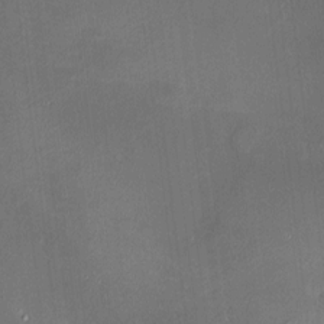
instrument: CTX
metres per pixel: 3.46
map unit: HNhu
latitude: 6.9892
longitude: 8.2172
